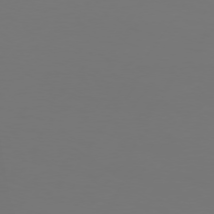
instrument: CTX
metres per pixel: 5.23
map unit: Hpe
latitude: 74.0444
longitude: -129.5749
